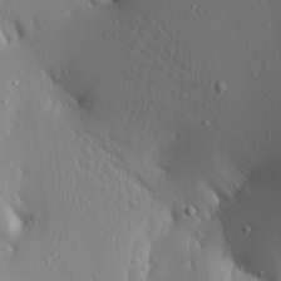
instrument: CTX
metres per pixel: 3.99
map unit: Aa
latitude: 19.9339
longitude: -147.9339
